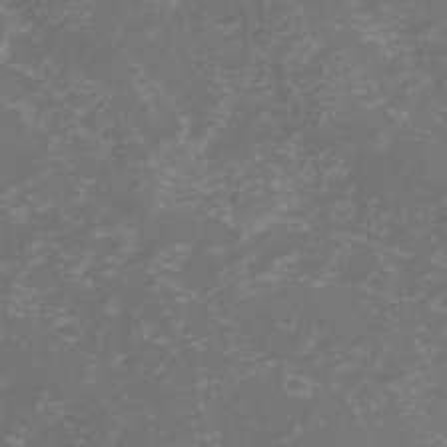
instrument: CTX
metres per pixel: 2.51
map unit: Hve
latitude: 33.3482
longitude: 149.3699
